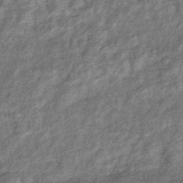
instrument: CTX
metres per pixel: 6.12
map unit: eHb
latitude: -39.8045
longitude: 81.0298
